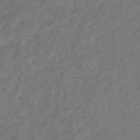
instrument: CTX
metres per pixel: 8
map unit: eHb
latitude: -34.3684
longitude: 75.7289
